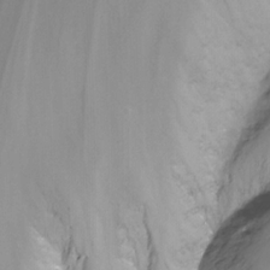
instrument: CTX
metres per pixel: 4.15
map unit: Nhu
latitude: -13.6155
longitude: -62.3845
